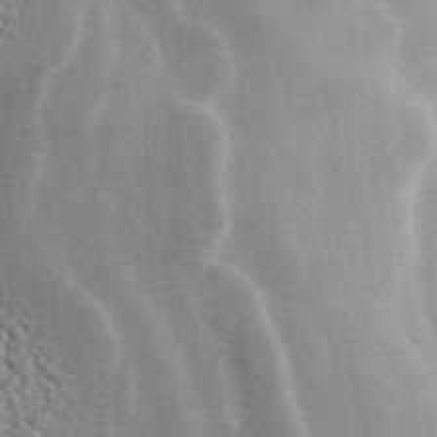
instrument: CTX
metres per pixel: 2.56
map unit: ANa
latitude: 45.5560
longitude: 31.1620
